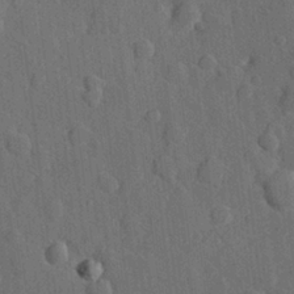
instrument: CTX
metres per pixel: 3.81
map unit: Hve
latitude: 24.7057
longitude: 149.1998
